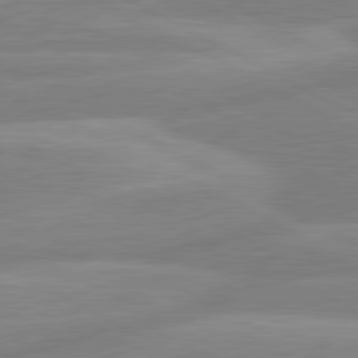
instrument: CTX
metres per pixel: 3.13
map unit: lApd
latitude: 80.7813
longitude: -168.8191
